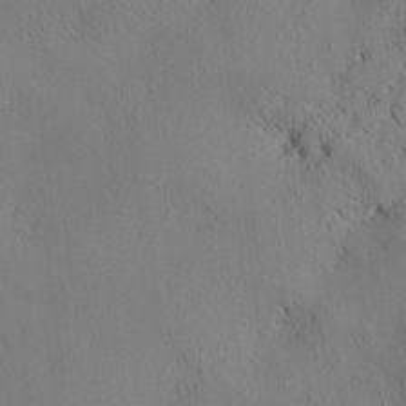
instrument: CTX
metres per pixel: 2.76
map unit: lAvf
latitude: 7.8016
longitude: 166.4062
